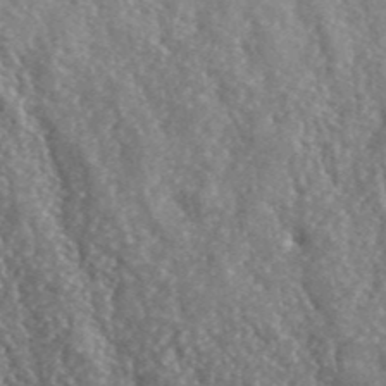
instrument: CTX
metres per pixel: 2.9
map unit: lHvf
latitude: 42.1956
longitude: -89.6505
